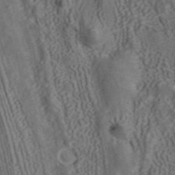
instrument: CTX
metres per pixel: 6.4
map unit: ANa
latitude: 41.9906
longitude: 34.6896
